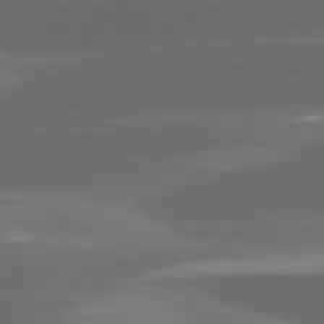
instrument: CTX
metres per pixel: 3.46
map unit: lApd
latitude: 78.8002
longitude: -48.5546
